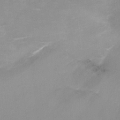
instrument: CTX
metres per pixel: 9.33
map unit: Ht
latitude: -4.7652
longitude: -26.2523
